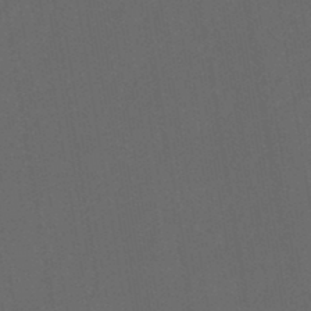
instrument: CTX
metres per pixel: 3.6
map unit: lHb
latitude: -44.8786
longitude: 72.8219
